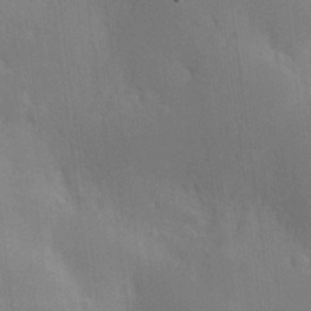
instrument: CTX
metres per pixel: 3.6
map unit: Hve
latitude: 18.8380
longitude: 151.0297
